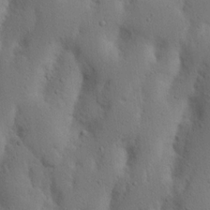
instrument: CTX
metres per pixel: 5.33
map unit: Nhu
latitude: 19.3292
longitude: -75.5938
